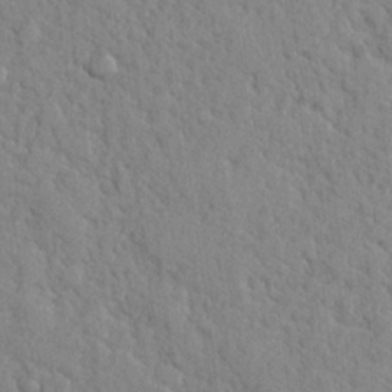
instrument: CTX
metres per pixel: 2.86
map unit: lHvf
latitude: 24.5545
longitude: 143.4265
